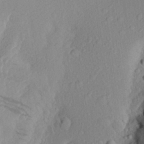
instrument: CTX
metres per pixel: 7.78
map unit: Aa
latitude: 26.0822
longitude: -147.1781
